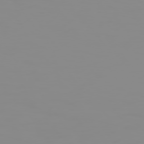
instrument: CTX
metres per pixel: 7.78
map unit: Hpe
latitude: 74.4601
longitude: -128.1200
